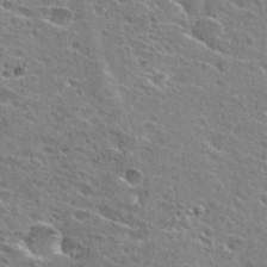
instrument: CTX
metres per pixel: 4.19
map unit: Hto
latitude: 26.8947
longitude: -45.4615
